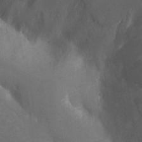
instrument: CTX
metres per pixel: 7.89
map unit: Hto
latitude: 4.4223
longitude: -32.8947
